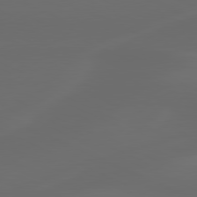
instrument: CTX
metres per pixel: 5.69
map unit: lApd
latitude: 80.1200
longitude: -117.7828
